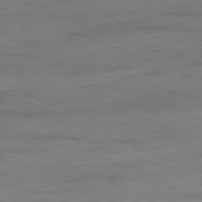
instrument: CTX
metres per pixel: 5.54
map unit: Ap
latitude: -81.0865
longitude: -89.9151
